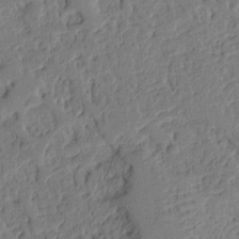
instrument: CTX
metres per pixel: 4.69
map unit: Ht
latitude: 9.2726
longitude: -78.5357
